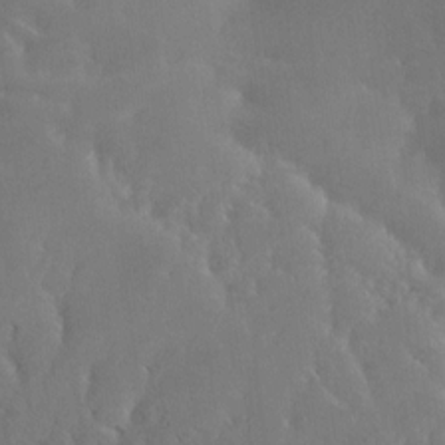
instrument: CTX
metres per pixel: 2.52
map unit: Nhe
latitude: -26.5006
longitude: -110.2145
